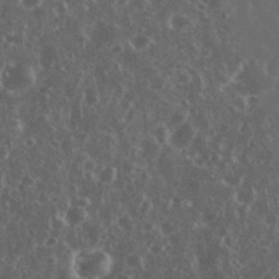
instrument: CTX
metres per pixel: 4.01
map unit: eHh
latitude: 34.4034
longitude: -60.1578
